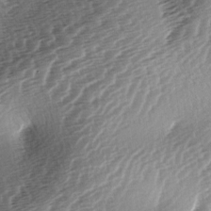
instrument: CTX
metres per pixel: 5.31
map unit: lAa
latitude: -3.9367
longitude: -126.7435
